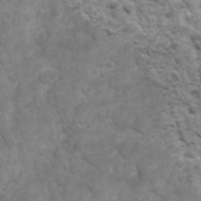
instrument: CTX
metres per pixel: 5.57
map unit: Ave
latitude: 16.7813
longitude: -132.4034
